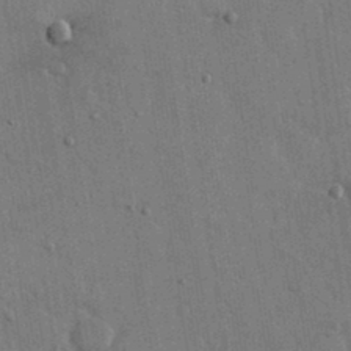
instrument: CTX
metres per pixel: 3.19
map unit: eHh
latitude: 15.2348
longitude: -68.7435
